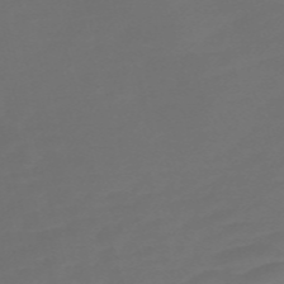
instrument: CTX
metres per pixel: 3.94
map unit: Nve
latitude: -58.5762
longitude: 56.2550
